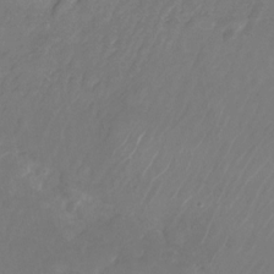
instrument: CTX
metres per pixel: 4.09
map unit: Nhu
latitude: -28.2173
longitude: -71.0836
